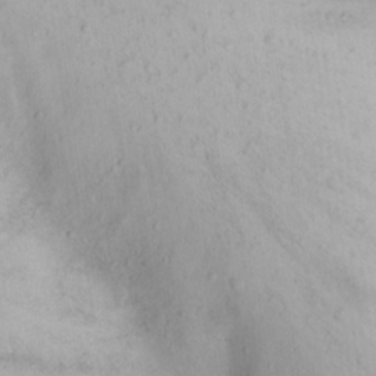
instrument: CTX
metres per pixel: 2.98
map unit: eHh
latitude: 22.1578
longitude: -69.1403
